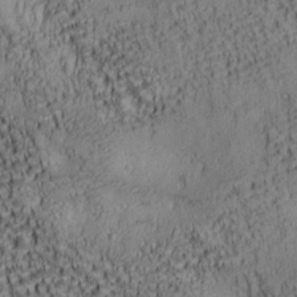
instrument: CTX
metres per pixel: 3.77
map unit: lAa
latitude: 6.8947
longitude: -115.0647
